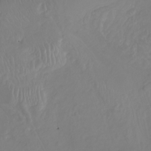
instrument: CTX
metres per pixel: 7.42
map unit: Nhu
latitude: -8.1984
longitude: -93.5938
